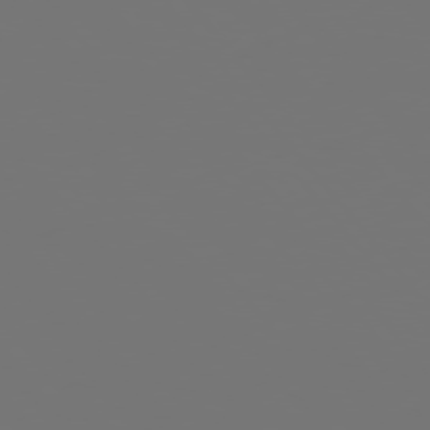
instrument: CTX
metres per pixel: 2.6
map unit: Hpe
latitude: 75.3293
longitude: -124.4223
